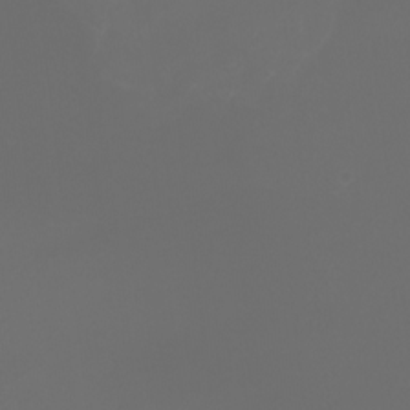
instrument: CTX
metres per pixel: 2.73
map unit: Htu
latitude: -7.0108
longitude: -73.7828
